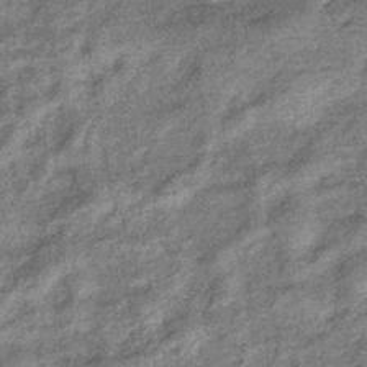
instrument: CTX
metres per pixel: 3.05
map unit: eHb
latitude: -39.6911
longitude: 79.6344
